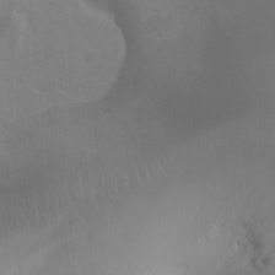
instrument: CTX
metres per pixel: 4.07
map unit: Ht
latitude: 1.9906
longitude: -21.7072
